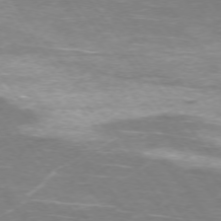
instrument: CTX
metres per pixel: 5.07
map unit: Ap
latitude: -75.2187
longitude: -70.1200
